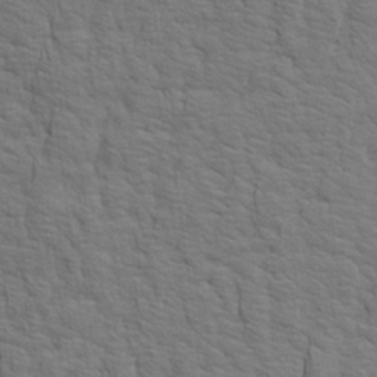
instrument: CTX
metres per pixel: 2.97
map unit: Aa
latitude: 19.6316
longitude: -141.8583
